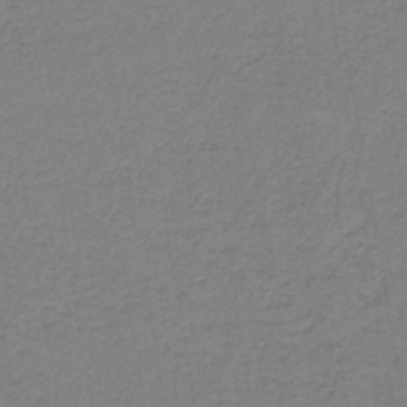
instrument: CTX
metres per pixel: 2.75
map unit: HNb
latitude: -42.4440
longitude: 49.5777
